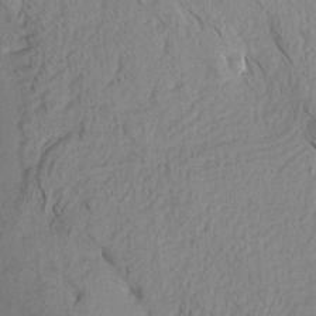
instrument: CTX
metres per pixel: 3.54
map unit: Aa
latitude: 14.8758
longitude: -145.0269
